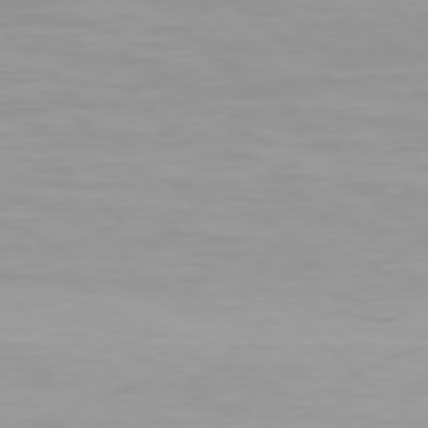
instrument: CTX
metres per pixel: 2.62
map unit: Hpe
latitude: 77.4615
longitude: -164.7435
